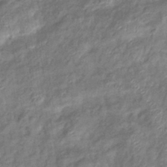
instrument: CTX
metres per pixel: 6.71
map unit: eHb
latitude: -39.3132
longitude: 78.6329
